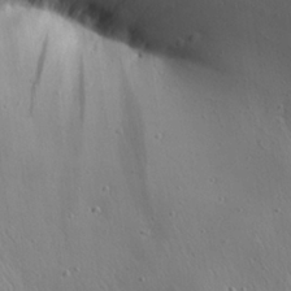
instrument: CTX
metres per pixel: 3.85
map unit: Aa
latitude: 25.9528
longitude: -142.2712
